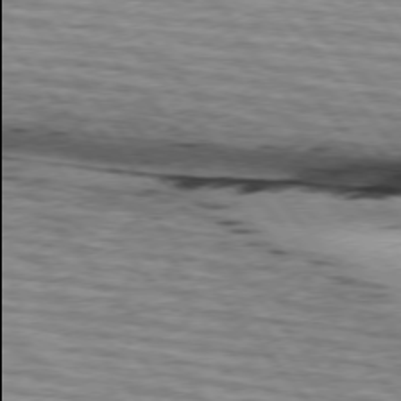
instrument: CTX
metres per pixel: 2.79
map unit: lApd
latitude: 75.4804
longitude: -81.9906
